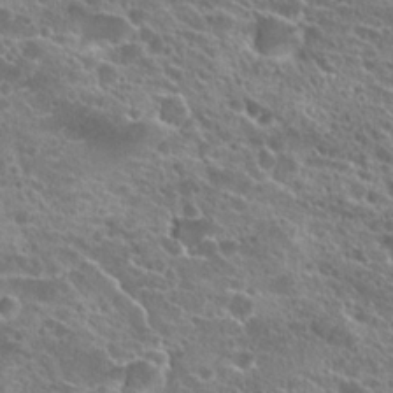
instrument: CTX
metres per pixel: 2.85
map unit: Hto
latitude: 21.9528
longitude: -40.0255
